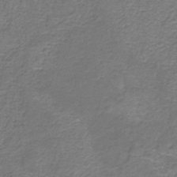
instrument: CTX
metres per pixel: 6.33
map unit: HNb
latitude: -37.3320
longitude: 50.9542
